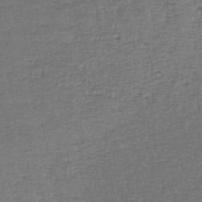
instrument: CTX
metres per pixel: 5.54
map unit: lHb
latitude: -45.0109
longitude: 58.4251
